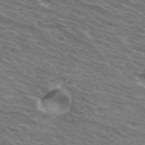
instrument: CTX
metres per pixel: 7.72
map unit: Hto
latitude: 33.4615
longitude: -43.5182
